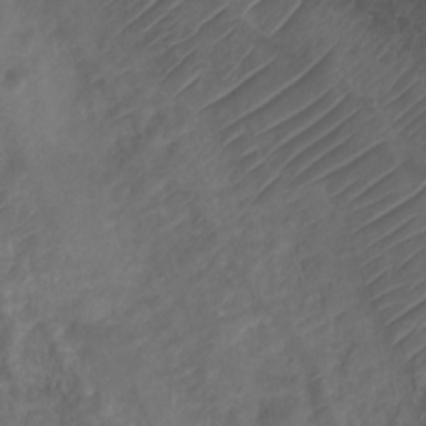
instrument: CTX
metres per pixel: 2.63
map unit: Ht
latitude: 0.5923
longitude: -34.8002
